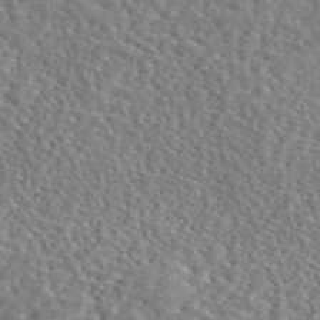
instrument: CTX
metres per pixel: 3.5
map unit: eAb
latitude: 45.4615
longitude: 111.4076
